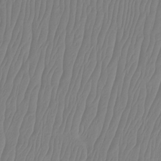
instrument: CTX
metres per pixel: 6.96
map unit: Ht
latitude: -15.0487
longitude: -48.8380
